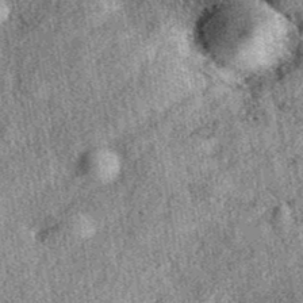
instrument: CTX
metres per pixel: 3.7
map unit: eAb
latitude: 39.4237
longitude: 108.8786
